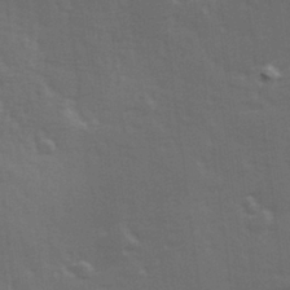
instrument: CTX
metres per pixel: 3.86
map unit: Hve
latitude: 26.7246
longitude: 146.5951
